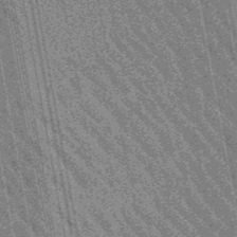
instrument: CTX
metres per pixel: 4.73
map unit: lHb
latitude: -48.4629
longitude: 73.9367
